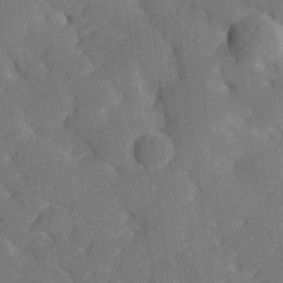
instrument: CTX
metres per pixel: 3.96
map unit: lHvf
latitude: 25.2159
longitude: 141.7666
